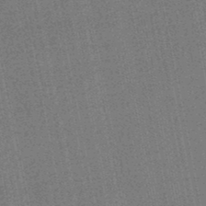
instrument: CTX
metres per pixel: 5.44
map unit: HNhu
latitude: -48.1417
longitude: 99.2565
